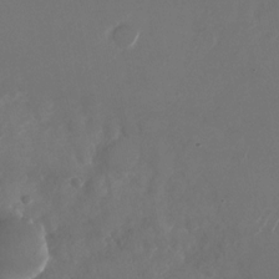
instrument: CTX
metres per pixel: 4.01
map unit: Nhu
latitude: -28.3684
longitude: -70.7813
